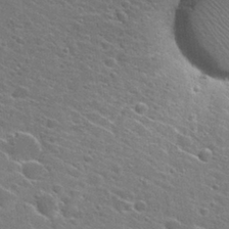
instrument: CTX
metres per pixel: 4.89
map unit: Hto
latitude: 27.9717
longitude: -45.3292
